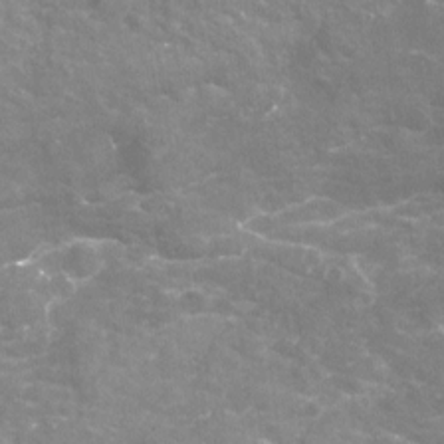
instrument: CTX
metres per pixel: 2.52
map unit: Nhu
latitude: -19.5966
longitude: -56.7624
